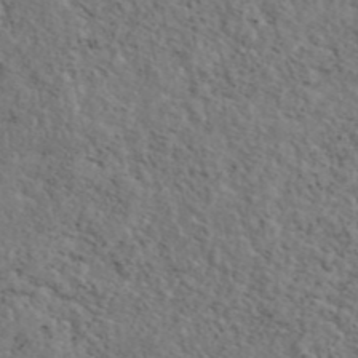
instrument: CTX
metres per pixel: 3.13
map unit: eAb
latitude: 43.3482
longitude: 112.5763
